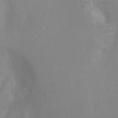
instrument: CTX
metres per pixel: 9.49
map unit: Ht
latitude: -4.8219
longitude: -25.5182
